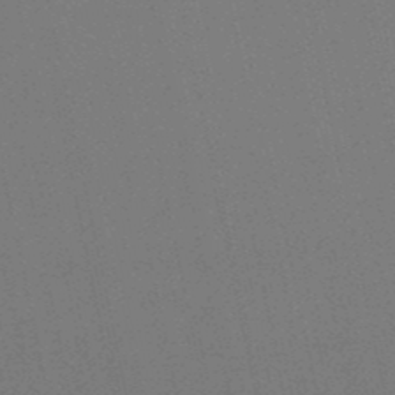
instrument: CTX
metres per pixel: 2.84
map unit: lHb
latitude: -48.8597
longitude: 69.1242
